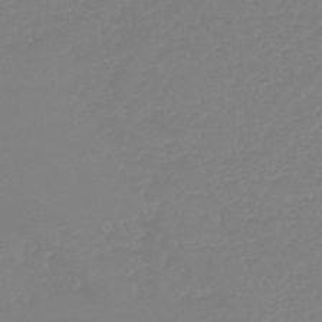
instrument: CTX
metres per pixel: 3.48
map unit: HNb
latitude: -44.5763
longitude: 54.1417
